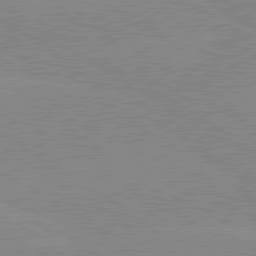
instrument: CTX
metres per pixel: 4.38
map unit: lApd
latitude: 80.0444
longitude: -125.7449
